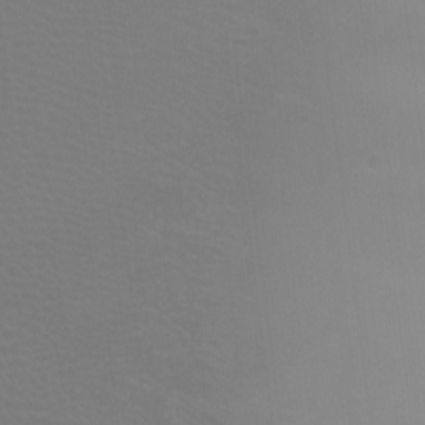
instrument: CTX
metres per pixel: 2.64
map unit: Ht
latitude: -7.3887
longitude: -20.1389
